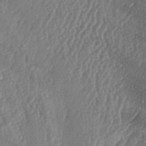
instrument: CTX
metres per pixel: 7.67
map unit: lAa
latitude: -5.7288
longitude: -130.2145
